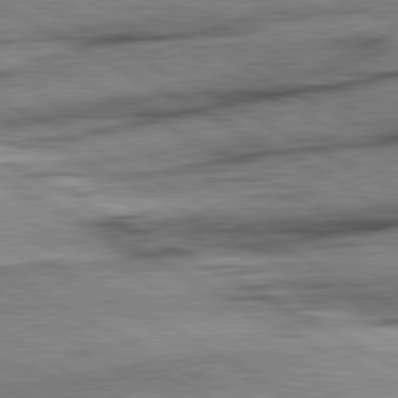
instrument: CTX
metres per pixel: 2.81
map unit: lApd
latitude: 80.7624
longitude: -157.0836
